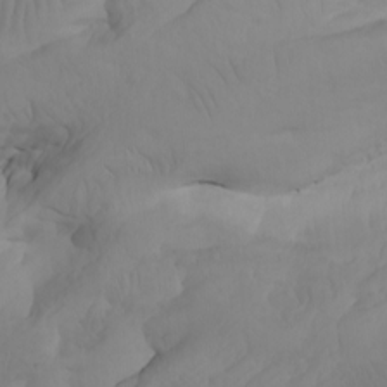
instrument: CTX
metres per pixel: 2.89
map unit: Nhu
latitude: -7.8989
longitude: -67.5182
